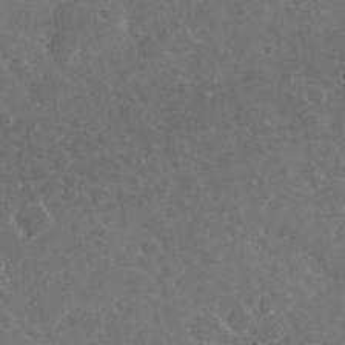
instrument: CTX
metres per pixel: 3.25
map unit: eHh
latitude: 33.1403
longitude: -61.0458
